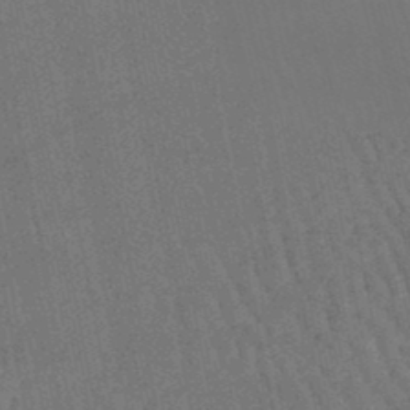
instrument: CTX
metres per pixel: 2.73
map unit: lHb
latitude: -47.0108
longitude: 77.1809
